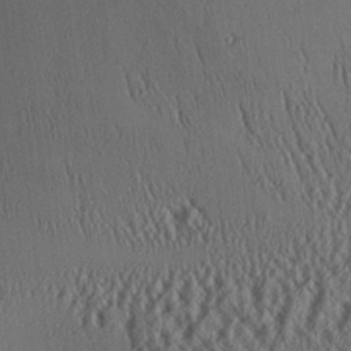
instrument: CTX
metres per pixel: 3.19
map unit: Aa
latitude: 25.9528
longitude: -135.6694
